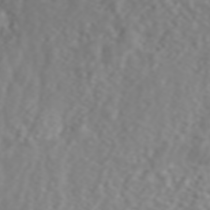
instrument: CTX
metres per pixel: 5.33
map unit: ANa
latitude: 44.3656
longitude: 22.0283
